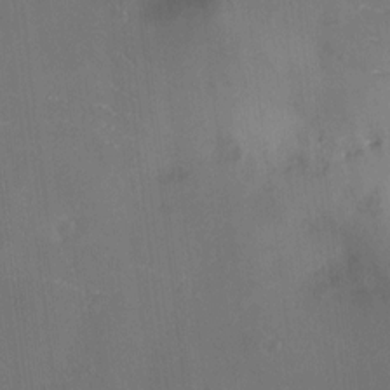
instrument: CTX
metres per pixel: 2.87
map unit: HNhu
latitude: 8.3656
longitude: 9.6344
